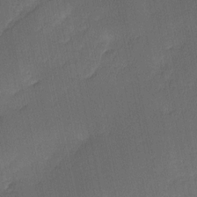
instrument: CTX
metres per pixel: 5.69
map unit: Ave
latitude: -0.0283
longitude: -113.9150
